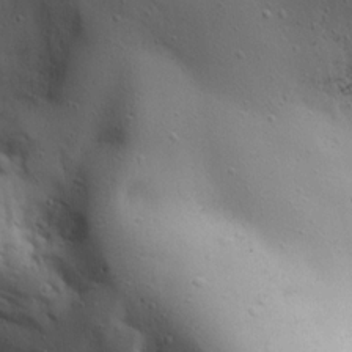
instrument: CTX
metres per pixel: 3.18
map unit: Ave
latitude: 22.1011
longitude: -137.2537
